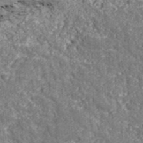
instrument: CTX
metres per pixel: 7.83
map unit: eHh
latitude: 42.6491
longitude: -91.5938
